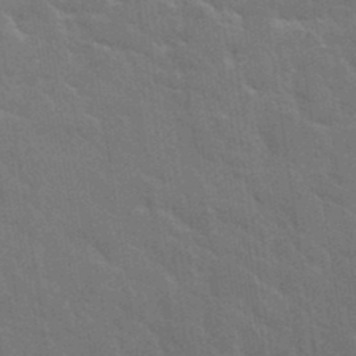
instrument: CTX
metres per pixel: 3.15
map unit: Hto
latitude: 35.1781
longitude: -51.7638
